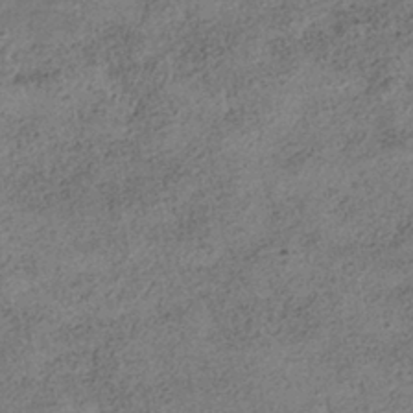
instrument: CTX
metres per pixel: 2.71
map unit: HNhu
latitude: -39.9745
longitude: 102.4629
